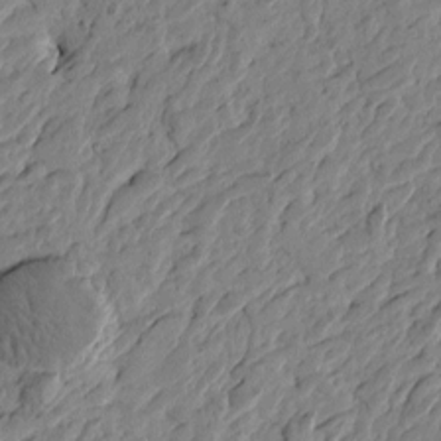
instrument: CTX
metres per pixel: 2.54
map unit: Htu
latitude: -3.1053
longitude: -179.7450
